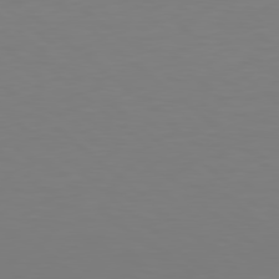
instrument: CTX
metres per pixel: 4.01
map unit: Hpe
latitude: 78.9136
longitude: -173.7260
